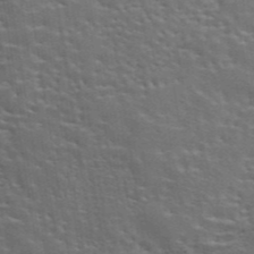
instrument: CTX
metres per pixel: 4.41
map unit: eAb
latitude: 43.3671
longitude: 112.1795
